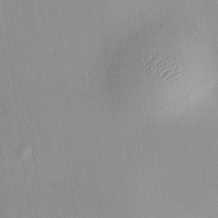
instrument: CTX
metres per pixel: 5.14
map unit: HNhu
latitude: 11.8017
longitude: 11.1431
